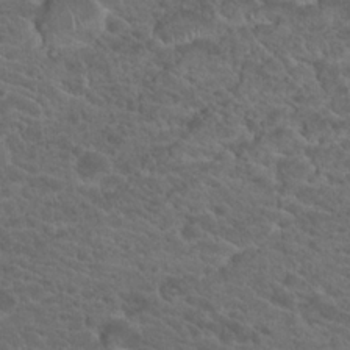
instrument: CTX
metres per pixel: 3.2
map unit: Hto
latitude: 19.0836
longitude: -34.7057
